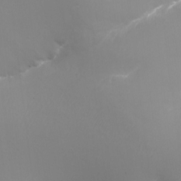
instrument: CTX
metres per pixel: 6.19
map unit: Ht
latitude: -16.5763
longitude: -42.3278
